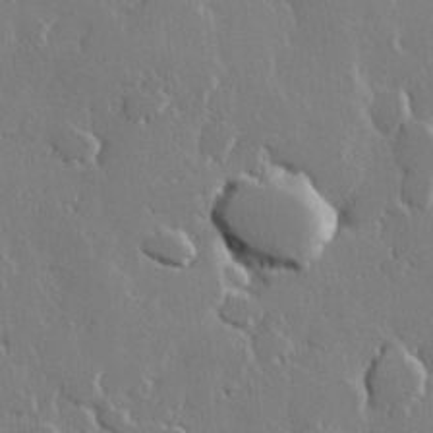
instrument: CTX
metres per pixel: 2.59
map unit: lHvf
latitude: 21.9339
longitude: 146.9730
